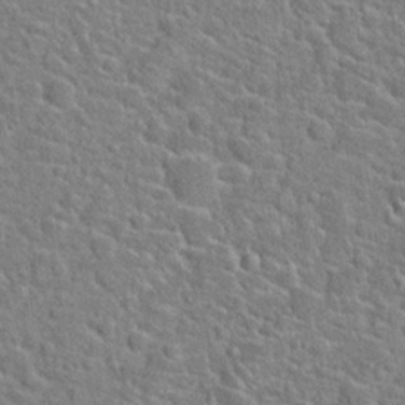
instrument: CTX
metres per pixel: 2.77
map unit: Hto
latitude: 21.6505
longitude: -44.7624
